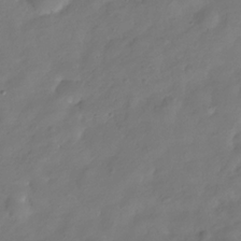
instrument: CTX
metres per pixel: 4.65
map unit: Hve
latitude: -31.8611
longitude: 95.1242
